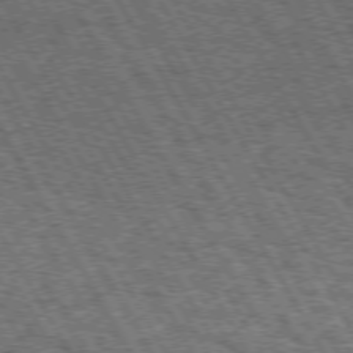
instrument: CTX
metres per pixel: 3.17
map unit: Hpe
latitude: 73.0459
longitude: -125.6127
